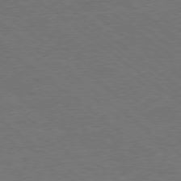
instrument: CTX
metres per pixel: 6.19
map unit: Ap
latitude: -78.9163
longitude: -83.5182
